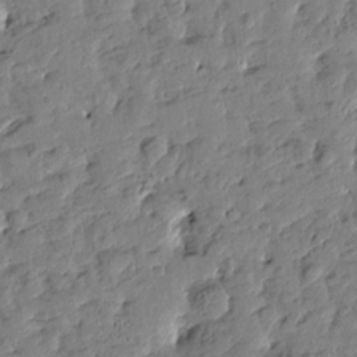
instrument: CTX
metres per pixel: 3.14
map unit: Htu
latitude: -1.1998
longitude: -179.6316
